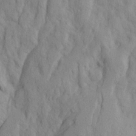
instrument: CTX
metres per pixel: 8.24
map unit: Ave
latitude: 21.8773
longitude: -130.6491
